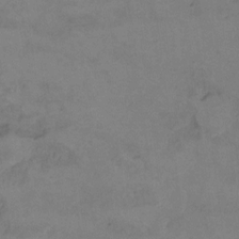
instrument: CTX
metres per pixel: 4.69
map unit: Hto
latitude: 6.6868
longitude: -35.4615
